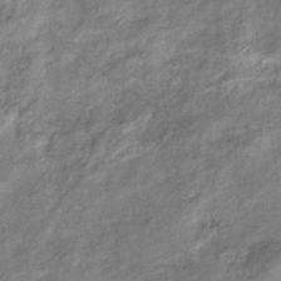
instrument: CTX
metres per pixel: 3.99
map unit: eHb
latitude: -37.9556
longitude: 77.5588
